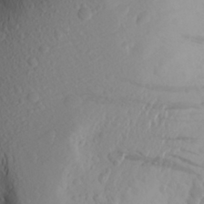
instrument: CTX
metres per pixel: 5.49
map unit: Aa
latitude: 25.9528
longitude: -146.7625
